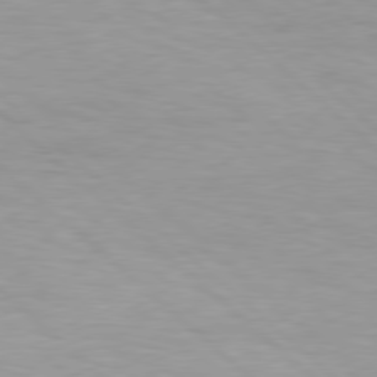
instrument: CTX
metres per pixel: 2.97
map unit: Hpe
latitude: 77.8205
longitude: -125.9150
